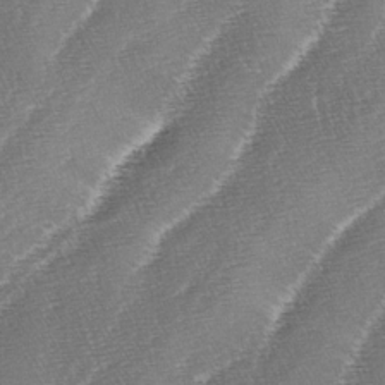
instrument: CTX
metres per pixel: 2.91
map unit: lAa
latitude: -4.1228
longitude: -129.1970
